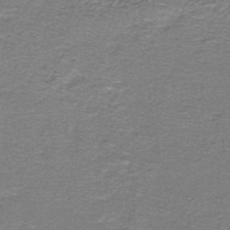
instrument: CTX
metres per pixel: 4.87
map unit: lHb
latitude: -43.8611
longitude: 54.8597
